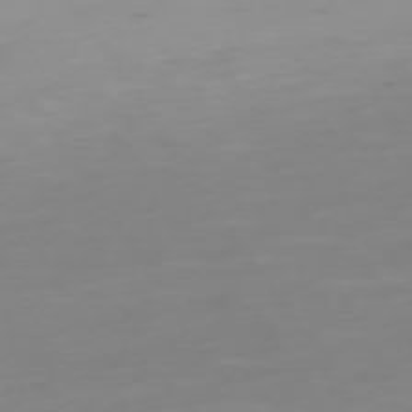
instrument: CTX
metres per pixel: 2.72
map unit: Ap
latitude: -74.3307
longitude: -80.4223
